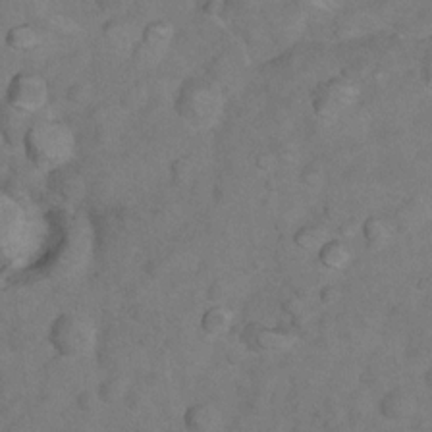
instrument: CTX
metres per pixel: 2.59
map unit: Nhu
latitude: 9.4615
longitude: -23.3482
